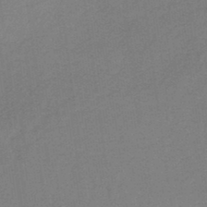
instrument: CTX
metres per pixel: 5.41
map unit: lHb
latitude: -37.9556
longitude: 60.8219
